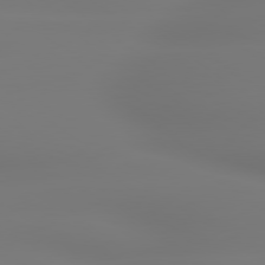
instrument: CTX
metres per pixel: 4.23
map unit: lApd
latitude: 79.3860
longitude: -136.1200
